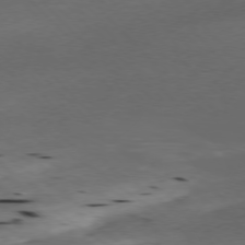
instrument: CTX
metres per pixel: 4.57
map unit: Ap
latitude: -77.5210
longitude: -71.6316
